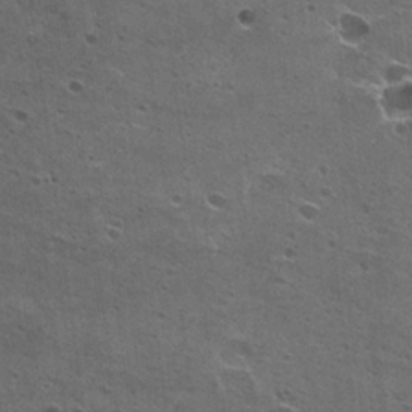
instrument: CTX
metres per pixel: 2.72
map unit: Hto
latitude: 22.5168
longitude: -42.3845
